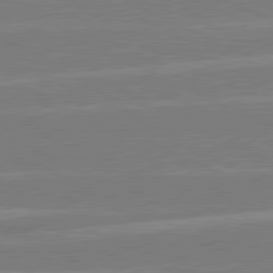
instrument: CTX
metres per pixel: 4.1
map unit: lApd
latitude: 81.0458
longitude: -126.2712
